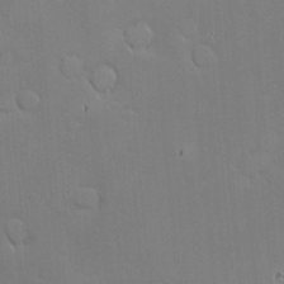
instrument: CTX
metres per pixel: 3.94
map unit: Nve
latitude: -9.7855
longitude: 174.0849
